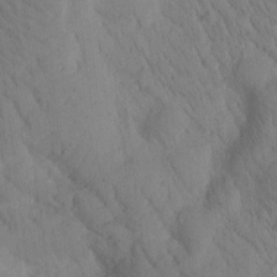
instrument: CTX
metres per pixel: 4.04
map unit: Htu
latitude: -0.4440
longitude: 173.8800
